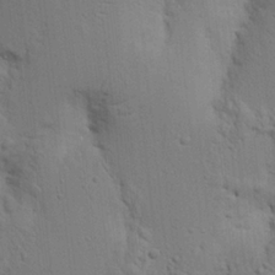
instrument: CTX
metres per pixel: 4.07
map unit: Nhu
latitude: 16.1956
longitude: -74.9514
